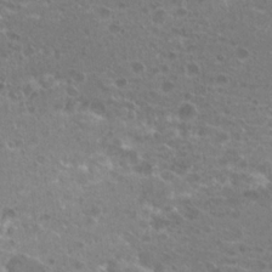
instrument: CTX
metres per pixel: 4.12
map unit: Hto
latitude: 20.4790
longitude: -40.5545
